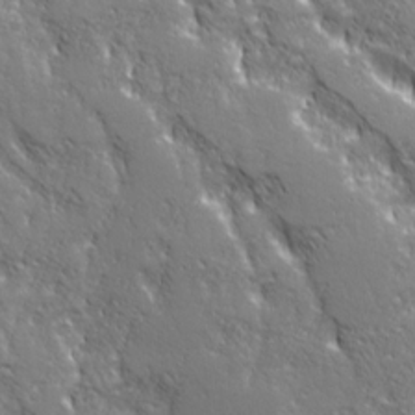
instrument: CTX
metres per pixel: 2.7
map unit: Ave
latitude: 20.8947
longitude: -134.8947
